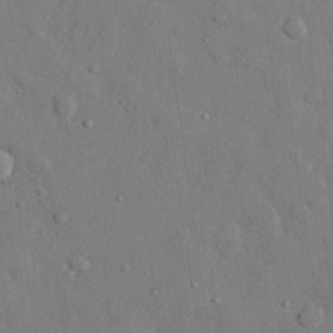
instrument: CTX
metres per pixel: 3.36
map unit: eHh
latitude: 28.2522
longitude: -79.0081
